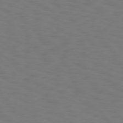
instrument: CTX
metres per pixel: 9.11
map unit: Hpe
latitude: 75.7261
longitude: -133.2915
